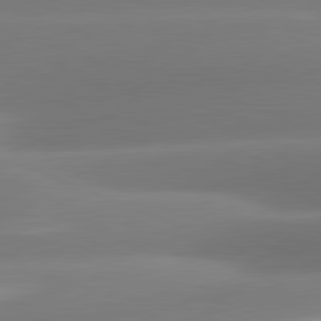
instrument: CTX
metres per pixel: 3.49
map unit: lApd
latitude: 81.2537
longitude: -162.2901
